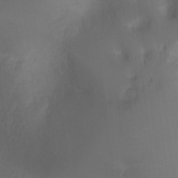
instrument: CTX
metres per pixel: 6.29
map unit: Ht
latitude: 1.9150
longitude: -24.3656
